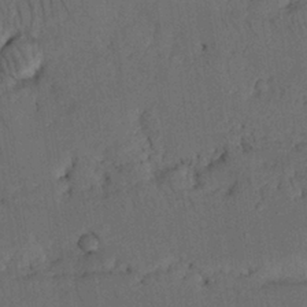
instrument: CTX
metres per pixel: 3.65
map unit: Nhu
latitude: 26.0822
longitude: -71.6694
